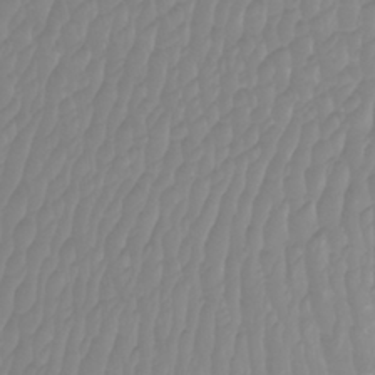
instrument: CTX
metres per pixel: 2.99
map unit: Htu
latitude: -9.8422
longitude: -75.2915
